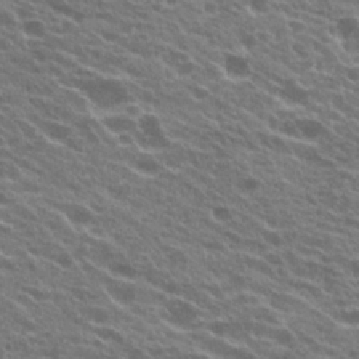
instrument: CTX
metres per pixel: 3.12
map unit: Hto
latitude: 24.1577
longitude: -37.7261
